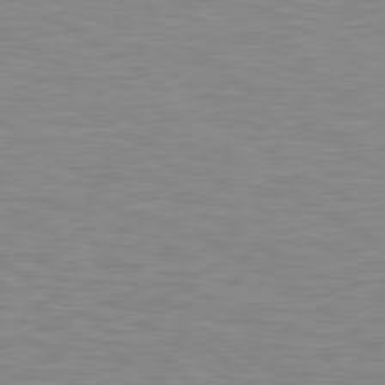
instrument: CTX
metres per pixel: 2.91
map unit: Hpe
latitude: 79.5182
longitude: -127.7450
